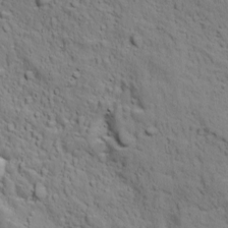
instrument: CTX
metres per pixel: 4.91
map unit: Ave
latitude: 11.0081
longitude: -103.8772
